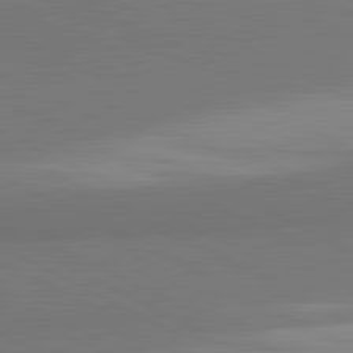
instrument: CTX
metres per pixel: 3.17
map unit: lApd
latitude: 81.7450
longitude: 158.9730
